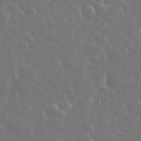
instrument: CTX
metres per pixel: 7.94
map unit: eHh
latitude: 34.6679
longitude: -60.0255
